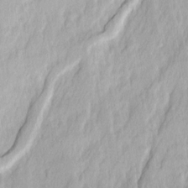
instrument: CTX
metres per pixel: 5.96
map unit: Ave
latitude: 14.6680
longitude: -134.7435
